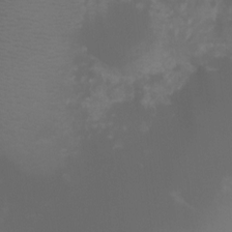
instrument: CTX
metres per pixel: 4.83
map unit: Ht
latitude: 1.0458
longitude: -21.0837
